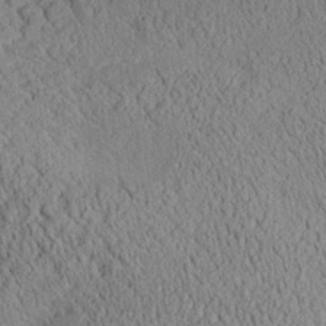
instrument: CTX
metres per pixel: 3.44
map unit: Aa
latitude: 24.8380
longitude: -133.7450
